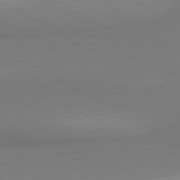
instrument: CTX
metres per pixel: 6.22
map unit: lApd
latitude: 81.1214
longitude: 159.8611
